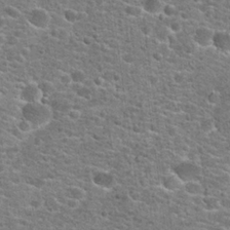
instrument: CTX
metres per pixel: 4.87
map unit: Hto
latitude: 21.5560
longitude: -44.2900
